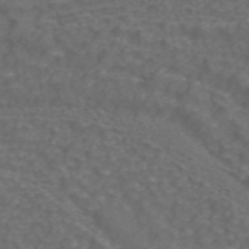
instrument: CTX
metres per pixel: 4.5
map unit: ANa
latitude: 43.0081
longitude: 24.1984
